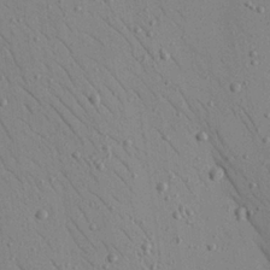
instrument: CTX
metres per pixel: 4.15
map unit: Nhu
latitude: 23.4426
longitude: -75.3293
